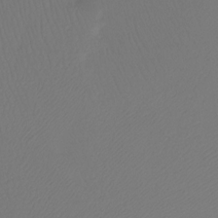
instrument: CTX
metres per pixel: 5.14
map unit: Ht
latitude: -15.3888
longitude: -49.1592
